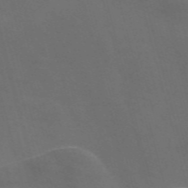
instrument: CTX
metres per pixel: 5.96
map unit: Nve
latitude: -58.1416
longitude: 64.9731
